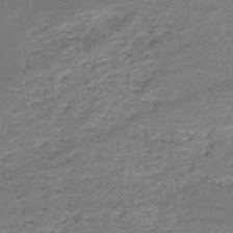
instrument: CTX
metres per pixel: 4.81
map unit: HNb
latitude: -51.5777
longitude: -40.6868
